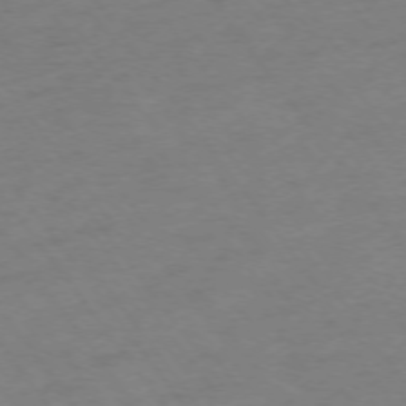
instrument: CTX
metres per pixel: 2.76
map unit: Ap
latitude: -74.8786
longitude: -67.6316
